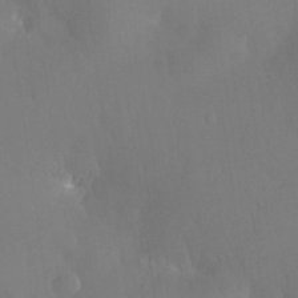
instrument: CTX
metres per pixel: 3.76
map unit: Nhu
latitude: 26.2523
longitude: -57.4426
